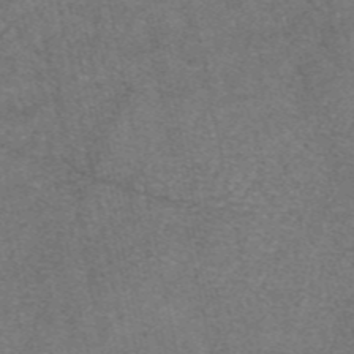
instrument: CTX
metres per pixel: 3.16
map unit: eAb
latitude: 47.6505
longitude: 105.0864
